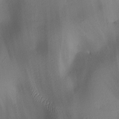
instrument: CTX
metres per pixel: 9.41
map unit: lAa
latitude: 2.7813
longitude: -115.9150
